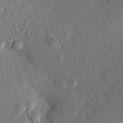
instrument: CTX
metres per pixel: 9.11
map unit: Aa
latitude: 18.7435
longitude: -144.7057
